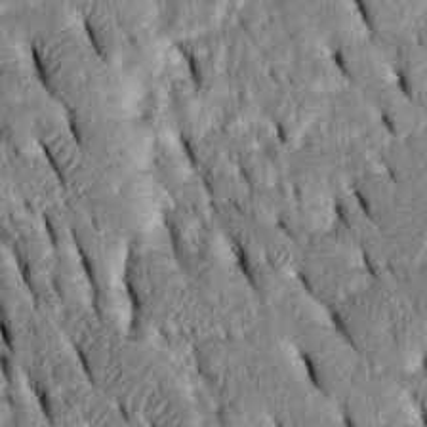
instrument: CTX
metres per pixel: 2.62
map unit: Htu
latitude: -2.6140
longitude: 151.5021
